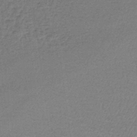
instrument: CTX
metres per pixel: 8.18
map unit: lHb
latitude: -43.8422
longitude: 66.5196
